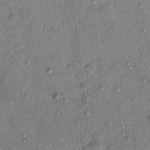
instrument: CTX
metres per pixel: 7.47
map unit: Hto
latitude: 10.7246
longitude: -37.6127
